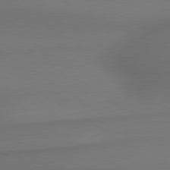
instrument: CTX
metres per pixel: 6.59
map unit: lApd
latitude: 79.8961
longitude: -174.3467
